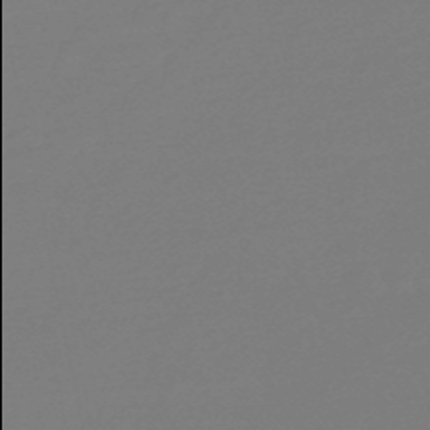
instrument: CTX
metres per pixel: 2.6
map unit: eHb
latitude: -49.1998
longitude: 86.0094
